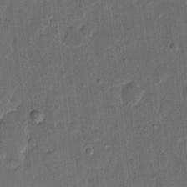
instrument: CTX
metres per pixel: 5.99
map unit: eHh
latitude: 9.7072
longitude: -68.5168
